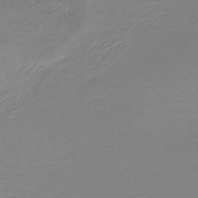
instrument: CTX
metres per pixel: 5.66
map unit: HNb
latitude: -41.1242
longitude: 50.1228
